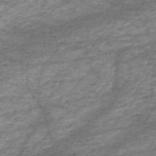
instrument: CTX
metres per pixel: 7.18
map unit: HNhu
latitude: -47.1053
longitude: 28.6519
